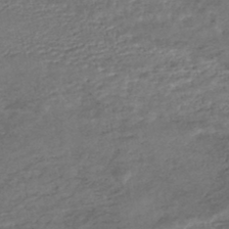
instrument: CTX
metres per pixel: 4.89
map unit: HNhu
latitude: -45.9745
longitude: 102.6141
